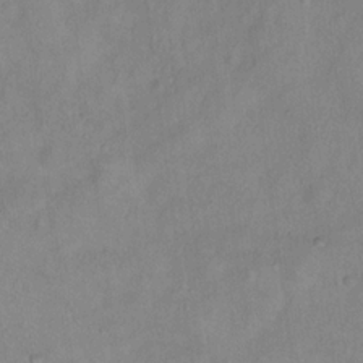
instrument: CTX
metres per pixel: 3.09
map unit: Hto
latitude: 16.4979
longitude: -40.5167
